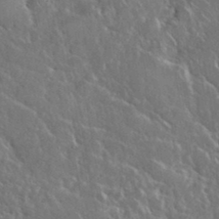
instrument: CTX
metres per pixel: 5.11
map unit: eHh
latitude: 37.5371
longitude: -61.0458
